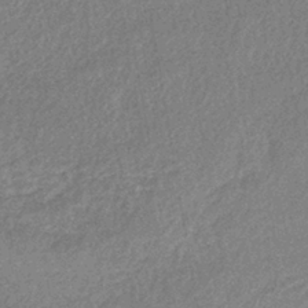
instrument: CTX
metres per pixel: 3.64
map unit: lHb
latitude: -40.3117
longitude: 71.3699
